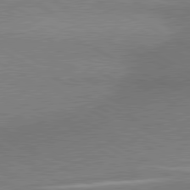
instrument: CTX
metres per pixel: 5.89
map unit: lApd
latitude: 80.4979
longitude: 165.2376
